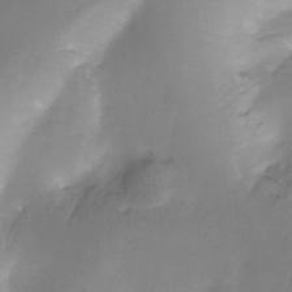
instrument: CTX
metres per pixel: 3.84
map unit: Nhu
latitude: -12.5763
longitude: -40.9702
